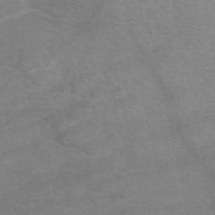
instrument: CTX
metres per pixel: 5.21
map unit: eAb
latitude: 49.9528
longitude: 104.3117
